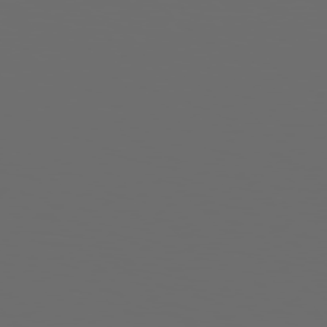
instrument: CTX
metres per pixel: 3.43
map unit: Hpe
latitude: 76.7435
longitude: -140.5734
